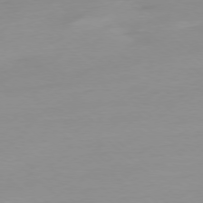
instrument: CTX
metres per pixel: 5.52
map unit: Ap
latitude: -78.1605
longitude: -67.1403
